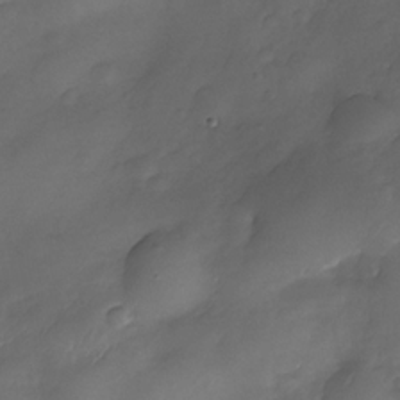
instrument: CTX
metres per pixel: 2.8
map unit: Nhe
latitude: -34.3873
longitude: -144.0444
